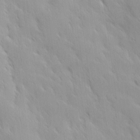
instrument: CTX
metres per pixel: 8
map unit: Ave
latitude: 9.5938
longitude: -103.6505
